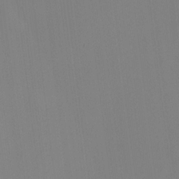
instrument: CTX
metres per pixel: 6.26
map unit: HNhu
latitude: 10.1200
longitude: 15.3132
